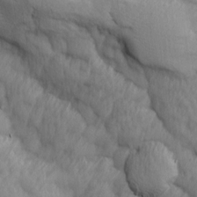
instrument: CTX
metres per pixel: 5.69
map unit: Ave
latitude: 13.2537
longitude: -105.9906
